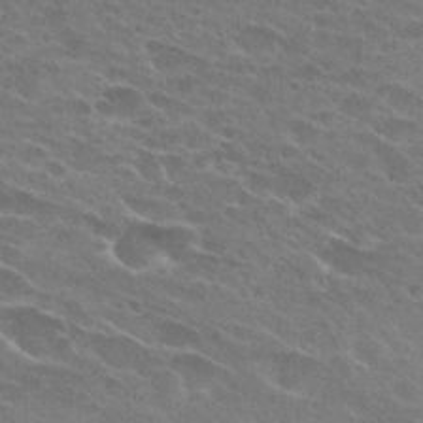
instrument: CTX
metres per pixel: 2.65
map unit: Hto
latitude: 24.6679
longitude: -43.8206
